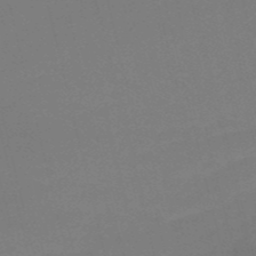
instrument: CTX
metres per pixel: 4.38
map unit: HNb
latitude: -50.5196
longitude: -41.8394
